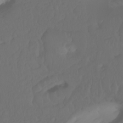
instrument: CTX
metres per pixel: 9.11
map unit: Htu
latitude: -6.2361
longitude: -69.9717
